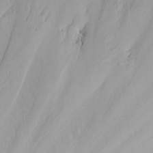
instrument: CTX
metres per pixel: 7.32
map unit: Nhu
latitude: -6.1228
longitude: -67.9906
